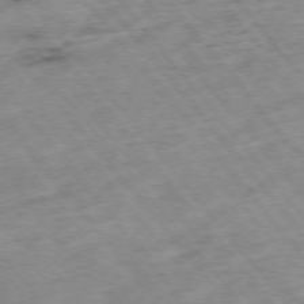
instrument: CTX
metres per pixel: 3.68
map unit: Hpe
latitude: -75.6911
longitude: -17.0647
